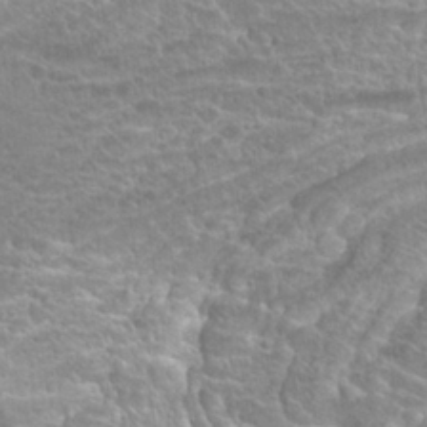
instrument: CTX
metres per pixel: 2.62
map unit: Hto
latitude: 20.7624
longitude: -37.4427
